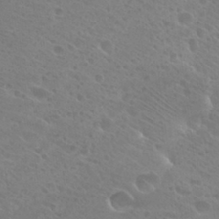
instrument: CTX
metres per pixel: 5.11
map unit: Hto
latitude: 27.1970
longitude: -39.9717
